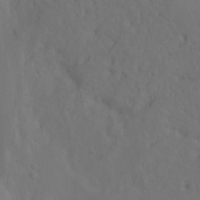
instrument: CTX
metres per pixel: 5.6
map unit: Htu
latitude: -6.1039
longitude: -69.1025
